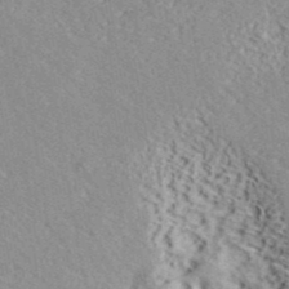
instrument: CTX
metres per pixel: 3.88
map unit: ANa
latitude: 40.3845
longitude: 30.6140
